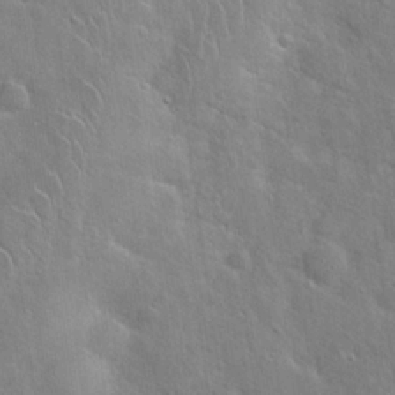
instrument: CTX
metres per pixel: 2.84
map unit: Hto
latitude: 20.3090
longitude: -49.7639
